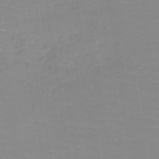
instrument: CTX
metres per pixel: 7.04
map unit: HNb
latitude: -49.4644
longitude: -49.0647
